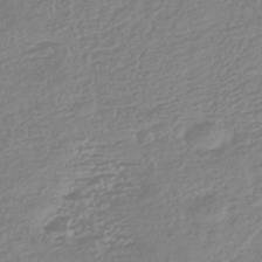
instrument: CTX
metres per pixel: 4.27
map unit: HNhu
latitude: -44.0661
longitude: 100.5573
